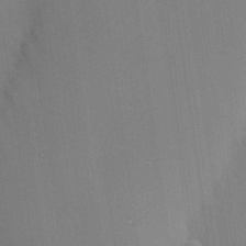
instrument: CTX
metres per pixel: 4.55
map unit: Hve
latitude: 25.9906
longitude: -90.5924
